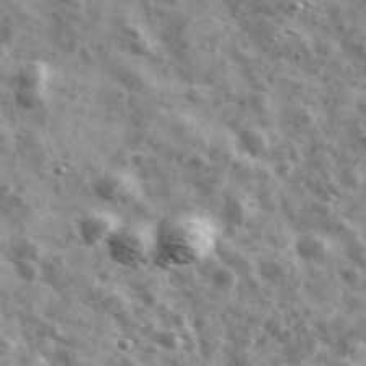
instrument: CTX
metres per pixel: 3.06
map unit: Ave
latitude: 41.9906
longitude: -107.2726
